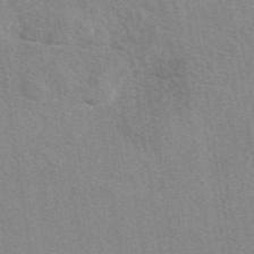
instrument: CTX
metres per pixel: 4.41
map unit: eAb
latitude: 49.6694
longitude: 115.1242
